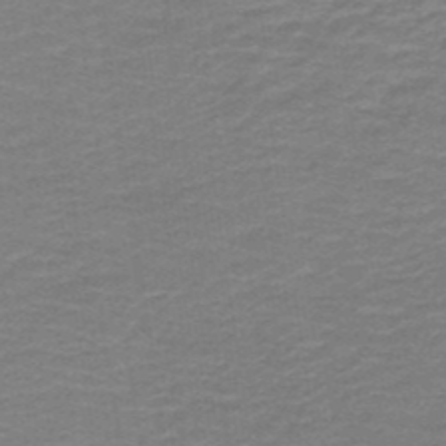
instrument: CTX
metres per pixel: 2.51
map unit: HNb
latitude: -43.5777
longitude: 52.4251
